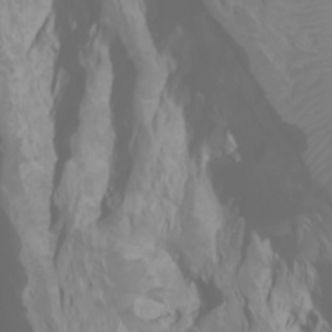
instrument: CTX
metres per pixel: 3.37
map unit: Htu
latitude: -0.8219
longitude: -75.7072
